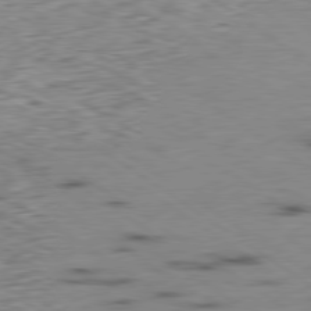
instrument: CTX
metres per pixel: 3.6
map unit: Hpe
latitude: -80.3684
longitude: 23.3699
